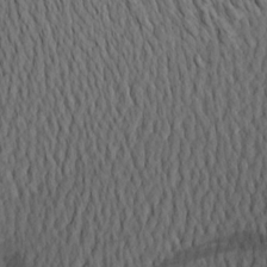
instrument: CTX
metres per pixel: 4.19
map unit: Aa
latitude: 20.8758
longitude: -144.8191
